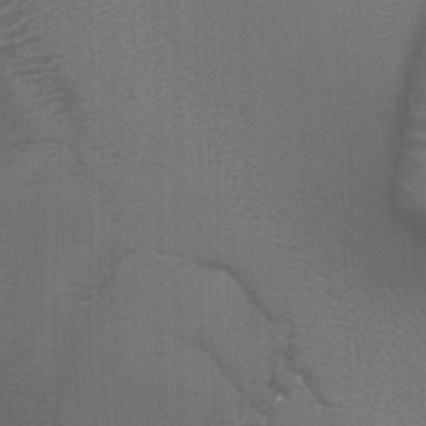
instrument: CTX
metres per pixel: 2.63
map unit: Ht
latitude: 0.0633
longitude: -17.7449
